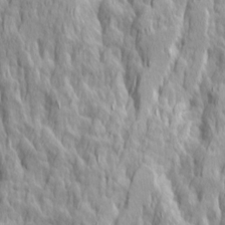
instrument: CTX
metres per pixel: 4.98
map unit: Ave
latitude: 14.7625
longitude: -135.6505
